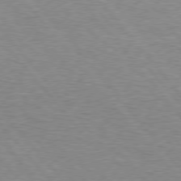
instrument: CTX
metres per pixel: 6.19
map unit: Hpe
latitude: 76.0444
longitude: -157.2348
